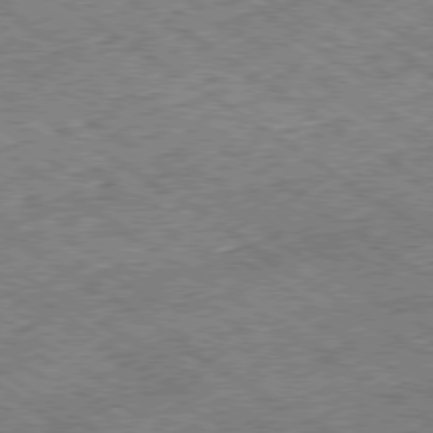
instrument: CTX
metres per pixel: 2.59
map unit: Ap
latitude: -79.5399
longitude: -51.5182
